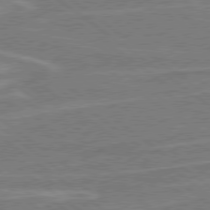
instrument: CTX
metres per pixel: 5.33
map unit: Hpe
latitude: 78.7813
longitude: -129.9906
